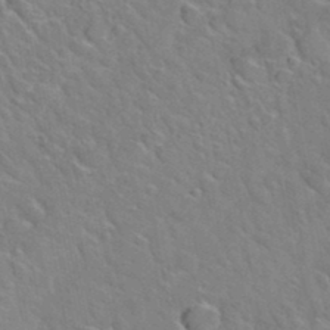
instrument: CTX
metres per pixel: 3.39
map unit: Hto
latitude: 35.1214
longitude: -49.0647
